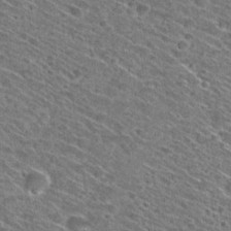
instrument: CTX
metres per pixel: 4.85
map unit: Hto
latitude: 29.1403
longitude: -45.3670
